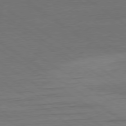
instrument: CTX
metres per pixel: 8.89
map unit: Ap
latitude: -79.6533
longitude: -53.2726
